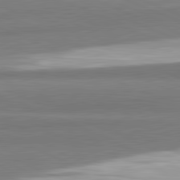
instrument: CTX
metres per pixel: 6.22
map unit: lApd
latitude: 82.0444
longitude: 174.3873
